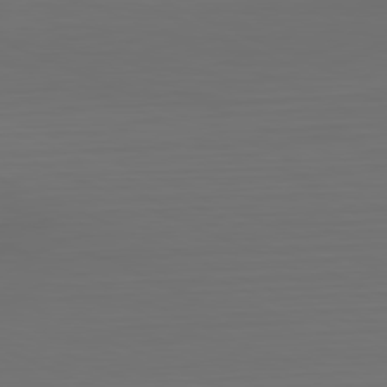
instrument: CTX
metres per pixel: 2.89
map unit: Hpe
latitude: -81.8612
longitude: 6.6518
